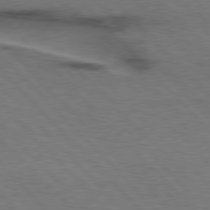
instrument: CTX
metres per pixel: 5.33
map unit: Hpe
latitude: 77.3670
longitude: -154.0444
